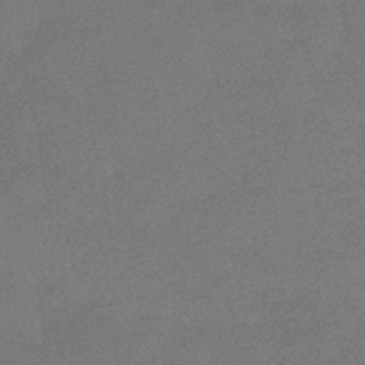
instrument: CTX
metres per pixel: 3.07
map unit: HNhu
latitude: -41.5399
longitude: 92.7085
